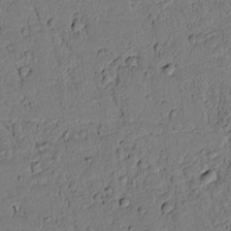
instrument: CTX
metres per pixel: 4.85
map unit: lAvf
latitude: 4.9703
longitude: 168.5384
